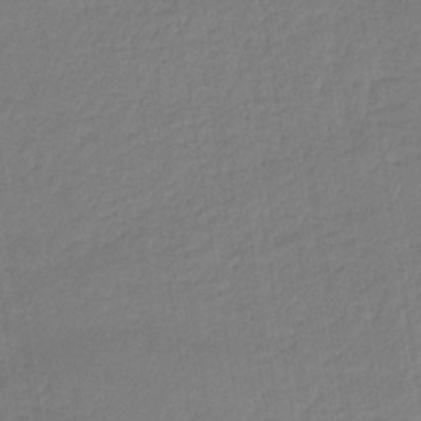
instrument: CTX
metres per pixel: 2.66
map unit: HNb
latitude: -37.1620
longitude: 57.7100
